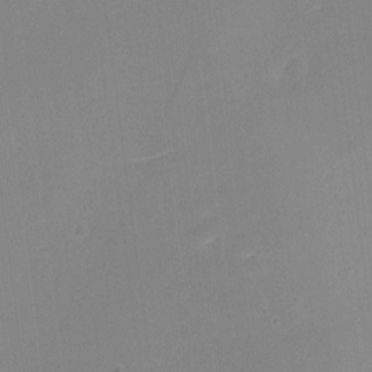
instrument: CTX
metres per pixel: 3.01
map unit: eHh
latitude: -2.7274
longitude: -80.2145
